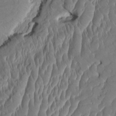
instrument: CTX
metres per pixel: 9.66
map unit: HNhu
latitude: 5.4804
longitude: -5.2537
